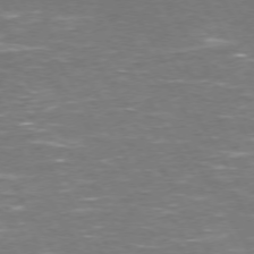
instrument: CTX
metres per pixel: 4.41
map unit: Hpe
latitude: 72.2523
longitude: -124.1766
